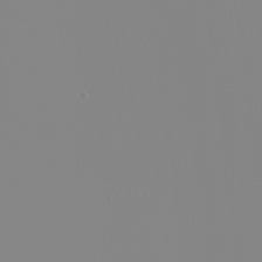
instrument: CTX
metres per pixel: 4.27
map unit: eHh
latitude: -5.4643
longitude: -85.8206
